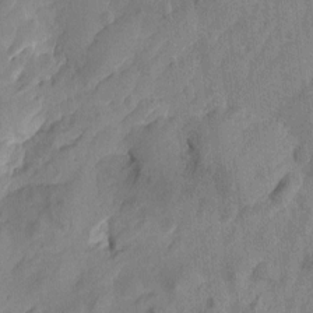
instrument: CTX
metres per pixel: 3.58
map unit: Htu
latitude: -1.8990
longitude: -176.4790
